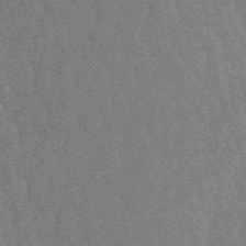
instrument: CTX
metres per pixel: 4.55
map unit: lHb
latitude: -48.0094
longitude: 80.1606
